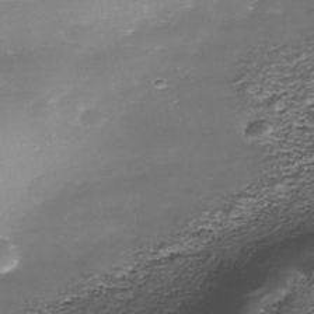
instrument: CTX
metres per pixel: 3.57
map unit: Nhe
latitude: -39.2943
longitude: -116.5924
